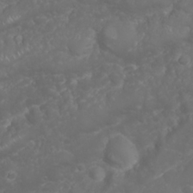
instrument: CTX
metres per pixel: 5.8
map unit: Nhu
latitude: 23.7827
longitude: -60.4979
